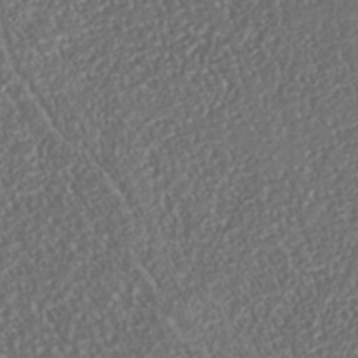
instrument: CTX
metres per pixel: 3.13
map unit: Nhe
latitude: -38.0661
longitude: -87.4615
